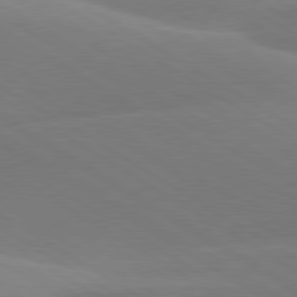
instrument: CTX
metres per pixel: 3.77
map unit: lApd
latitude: 79.9150
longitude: -95.9150
